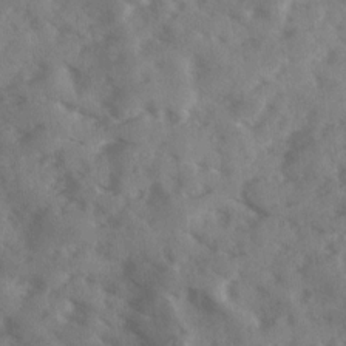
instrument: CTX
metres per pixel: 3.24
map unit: Ave
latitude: 18.1766
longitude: -131.1781
